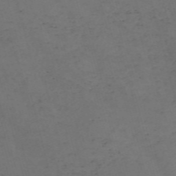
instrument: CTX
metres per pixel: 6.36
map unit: Nve
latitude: -57.8989
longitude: 53.0297
